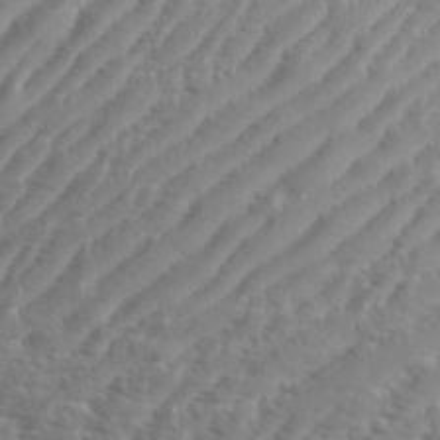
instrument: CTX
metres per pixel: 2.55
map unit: eHh
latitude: 36.3656
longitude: -134.3467
